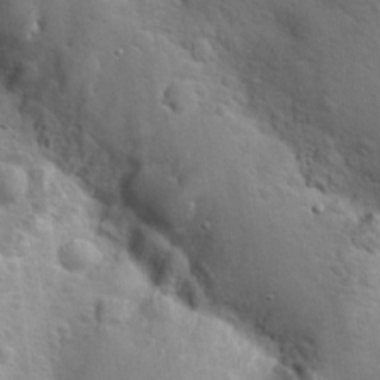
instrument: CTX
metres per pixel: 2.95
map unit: Hto
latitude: 19.7827
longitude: -49.6694
